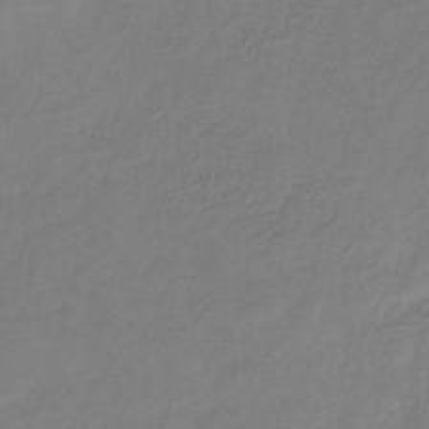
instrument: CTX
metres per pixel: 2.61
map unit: eHb
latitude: -30.1039
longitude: 70.9353
